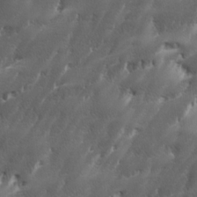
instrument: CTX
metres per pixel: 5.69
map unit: Ave
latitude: 15.7828
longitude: -135.5749
